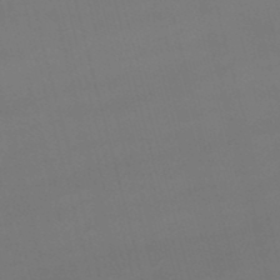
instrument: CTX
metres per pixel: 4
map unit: lHb
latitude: -47.8989
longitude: 63.4454
